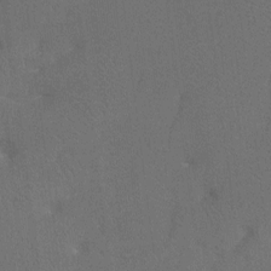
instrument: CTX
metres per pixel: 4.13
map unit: Htu
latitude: -7.3320
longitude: -33.8772
